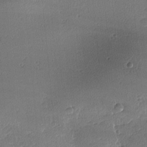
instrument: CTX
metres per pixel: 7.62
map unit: lAa
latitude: -10.7463
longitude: -124.6112
